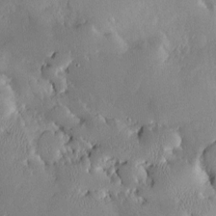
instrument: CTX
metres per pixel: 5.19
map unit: Nve
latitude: -8.5952
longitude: 172.9919
